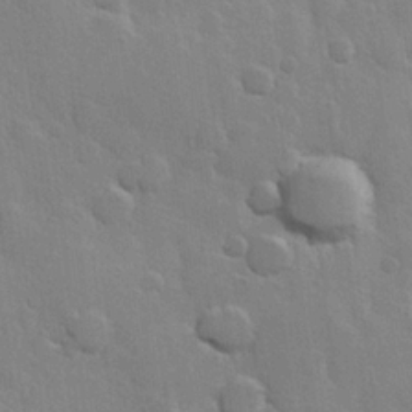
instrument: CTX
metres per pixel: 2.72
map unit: Hve
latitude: 23.3293
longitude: 148.4062
